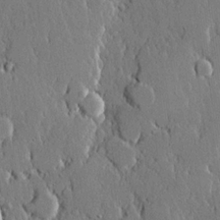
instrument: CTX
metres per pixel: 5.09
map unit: lHvf
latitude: 20.1389
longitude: 146.1983
